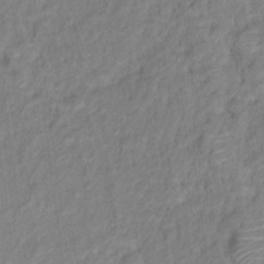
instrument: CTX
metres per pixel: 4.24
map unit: Hto
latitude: 16.5357
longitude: -40.4601
